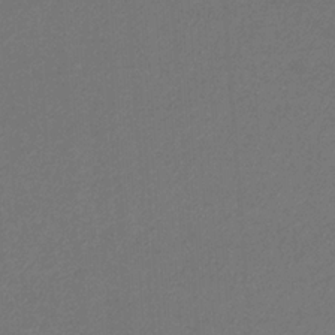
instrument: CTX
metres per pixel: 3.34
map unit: eHb
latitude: -32.4062
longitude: 69.6721
